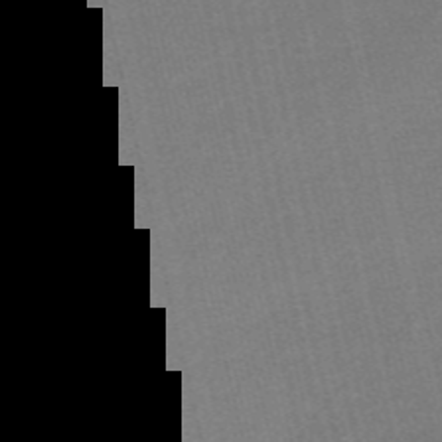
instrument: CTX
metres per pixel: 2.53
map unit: Nve
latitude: -56.1417
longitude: 61.5588
